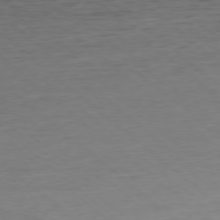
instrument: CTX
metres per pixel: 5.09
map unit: Ap
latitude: -78.1416
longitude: -98.2144
